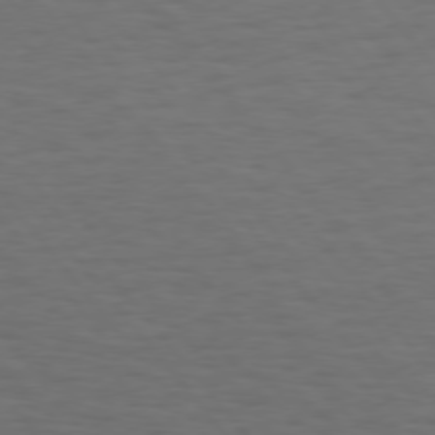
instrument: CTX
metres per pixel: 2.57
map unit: Hpe
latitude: 75.4049
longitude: -131.5183
